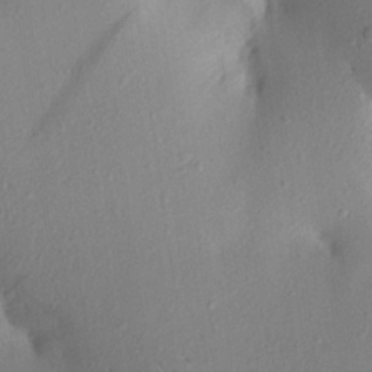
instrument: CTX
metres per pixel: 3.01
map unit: Aa
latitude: 20.4601
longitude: -146.8002
